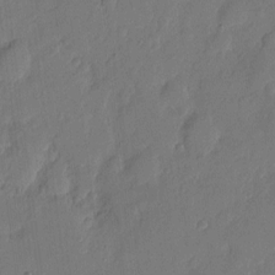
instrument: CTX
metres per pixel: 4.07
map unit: eHh
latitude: 5.4237
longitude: -72.4790
